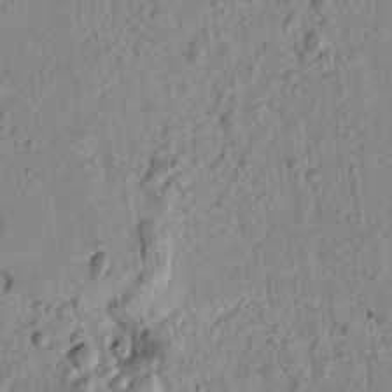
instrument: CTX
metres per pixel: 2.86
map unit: lAvf
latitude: 6.6868
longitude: 165.9367
